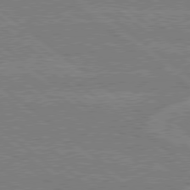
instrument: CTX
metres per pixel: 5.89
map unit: Hpe
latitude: 78.8380
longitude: -160.4412
